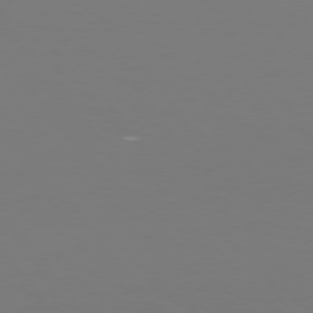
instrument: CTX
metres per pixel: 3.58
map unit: Hpe
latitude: 73.7828
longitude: -123.6505
